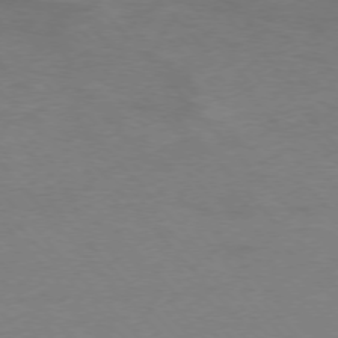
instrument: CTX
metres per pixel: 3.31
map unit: Ap
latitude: -76.8030
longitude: -72.1767
